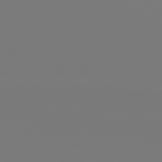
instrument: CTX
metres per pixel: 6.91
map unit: Hpe
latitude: 76.4223
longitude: -136.6491
